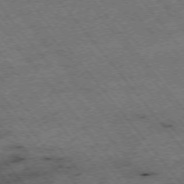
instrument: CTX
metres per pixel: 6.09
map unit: Hpe
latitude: -75.7289
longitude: -18.5734
